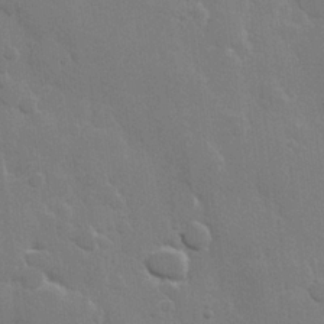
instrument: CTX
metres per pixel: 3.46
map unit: Hve
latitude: 22.8191
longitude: 148.7841
